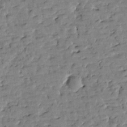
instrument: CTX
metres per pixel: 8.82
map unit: Htu
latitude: 1.5371
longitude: -179.4616
